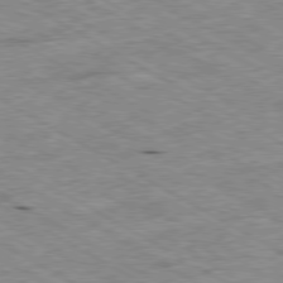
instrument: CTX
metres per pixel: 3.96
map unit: Ap
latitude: -80.2740
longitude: -85.7828
